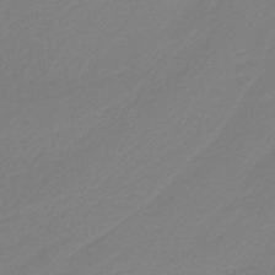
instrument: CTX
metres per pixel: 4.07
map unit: HNb
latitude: -37.3320
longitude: 55.2187
